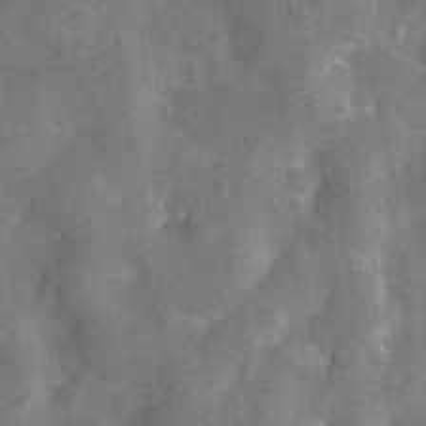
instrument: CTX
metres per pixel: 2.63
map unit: Nve
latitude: -26.0472
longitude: 105.5966
